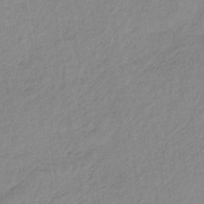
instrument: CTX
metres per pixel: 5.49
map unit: HNb
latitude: -33.5966
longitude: 63.3509
